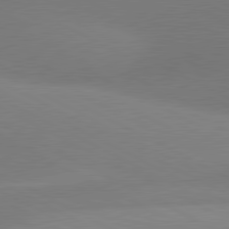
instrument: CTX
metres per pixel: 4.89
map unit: lApd
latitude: 80.7246
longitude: 126.7463
